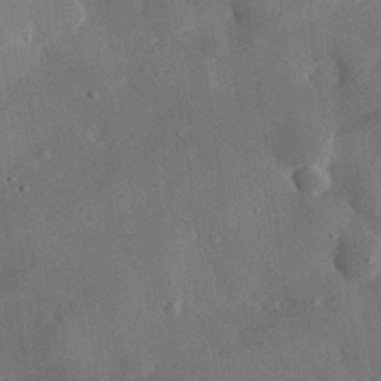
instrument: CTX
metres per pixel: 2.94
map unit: eHh
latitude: 30.4979
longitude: -80.2522
